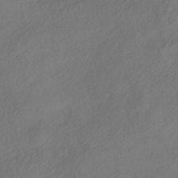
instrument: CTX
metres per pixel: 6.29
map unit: HNhu
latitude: -42.0849
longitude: 106.6141
